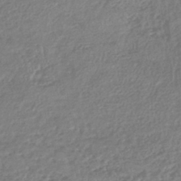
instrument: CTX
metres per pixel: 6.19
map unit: lHb
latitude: -42.4817
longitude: 69.0486
